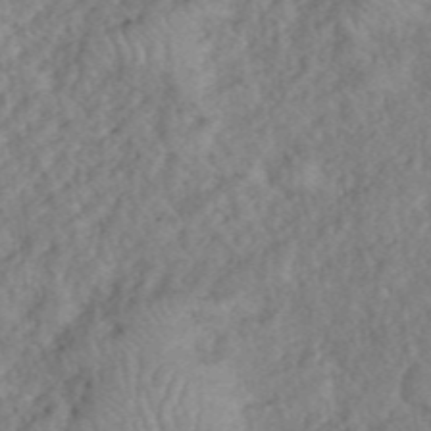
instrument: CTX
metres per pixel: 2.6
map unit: eHh
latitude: 39.0647
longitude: -56.1010
